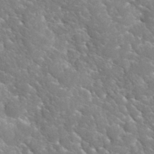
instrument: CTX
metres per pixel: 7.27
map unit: Hto
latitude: 35.3481
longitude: -48.9325
